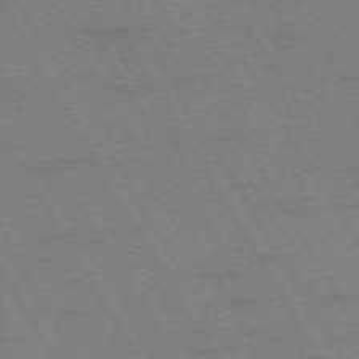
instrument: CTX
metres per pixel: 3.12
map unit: Hpe
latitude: -73.8422
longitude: 3.1620
